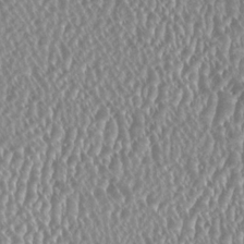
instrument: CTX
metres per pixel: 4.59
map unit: HNhu
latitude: -0.2173
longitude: 0.1984
